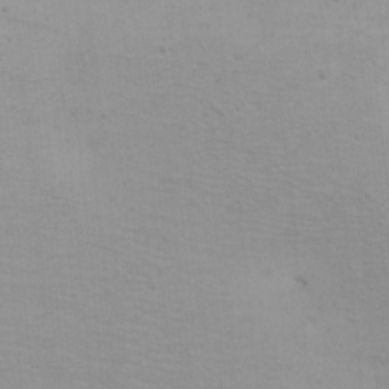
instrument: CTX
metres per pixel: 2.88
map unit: eHh
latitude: -5.5210
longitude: -83.4804
